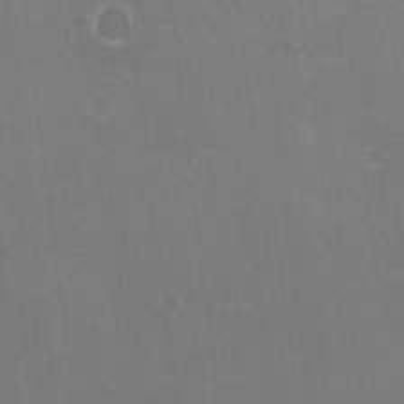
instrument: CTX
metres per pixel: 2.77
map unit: HNhu
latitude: -2.1983
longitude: -3.7827
